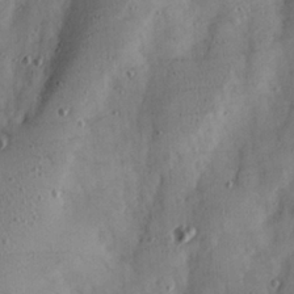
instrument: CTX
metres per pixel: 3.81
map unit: Ave
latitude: 22.0255
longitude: -131.4238
